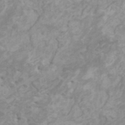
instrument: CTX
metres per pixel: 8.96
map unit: HNhu
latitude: -0.1795
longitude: 5.0108
